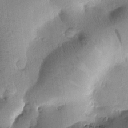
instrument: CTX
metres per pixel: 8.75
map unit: Htu
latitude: -0.3496
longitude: 171.8234
